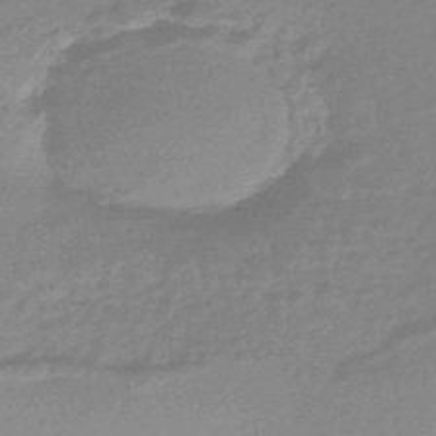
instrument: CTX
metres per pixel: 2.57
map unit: eHb
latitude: -45.0298
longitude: 89.8989
